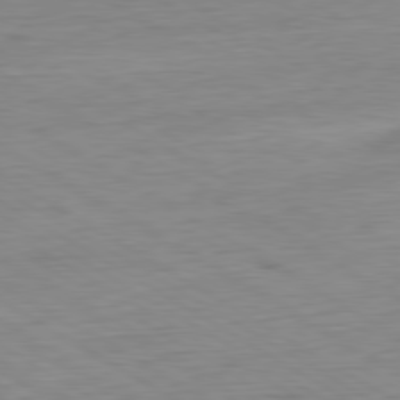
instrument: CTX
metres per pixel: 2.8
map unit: Ap
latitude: -80.7652
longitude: -79.1026
